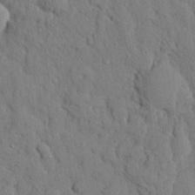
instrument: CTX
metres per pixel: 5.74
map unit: eHh
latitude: 26.4790
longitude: -77.9150
